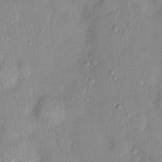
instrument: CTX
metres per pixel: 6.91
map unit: Nhu
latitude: 2.0633
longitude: -14.3279
